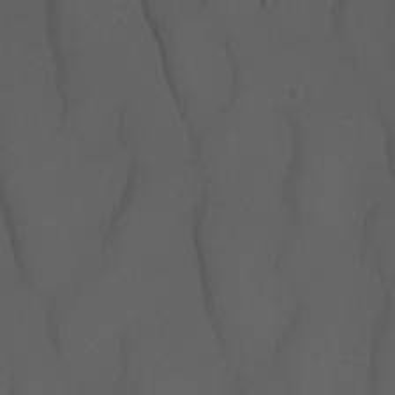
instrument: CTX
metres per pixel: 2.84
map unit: Nhu
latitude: -8.6329
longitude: -95.5749
